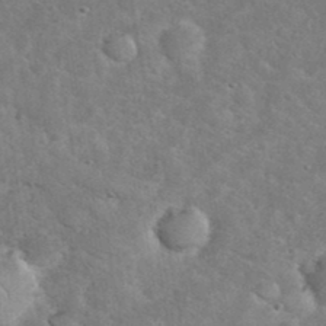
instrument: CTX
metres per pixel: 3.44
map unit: eHh
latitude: 37.2537
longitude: -65.4426
